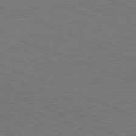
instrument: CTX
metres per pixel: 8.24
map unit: Hpe
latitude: -81.8234
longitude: 17.3132
